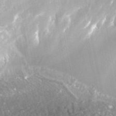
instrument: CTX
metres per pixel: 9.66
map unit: ANa
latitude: 40.8002
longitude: 26.1227
